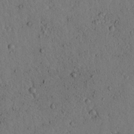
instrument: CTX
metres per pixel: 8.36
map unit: lAvf
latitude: 4.7813
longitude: 159.2187
